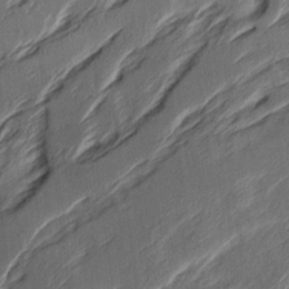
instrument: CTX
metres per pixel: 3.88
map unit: Ave
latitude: 16.0444
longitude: -137.4994
